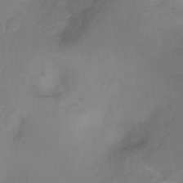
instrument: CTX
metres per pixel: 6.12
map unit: Hto
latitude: -11.5777
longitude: -38.4412
